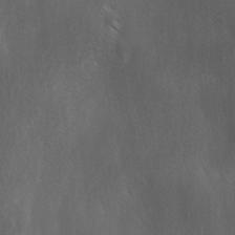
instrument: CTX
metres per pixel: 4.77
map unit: Ave
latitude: -0.5007
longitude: -112.8569
